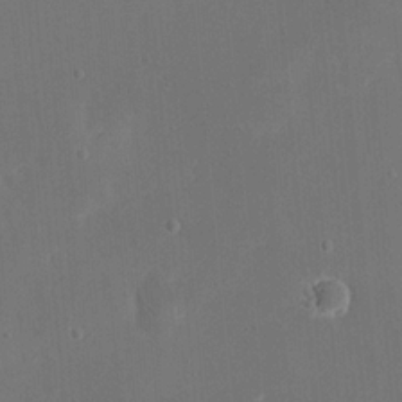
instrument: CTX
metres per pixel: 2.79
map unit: eHh
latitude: 19.7260
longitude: -67.9150
